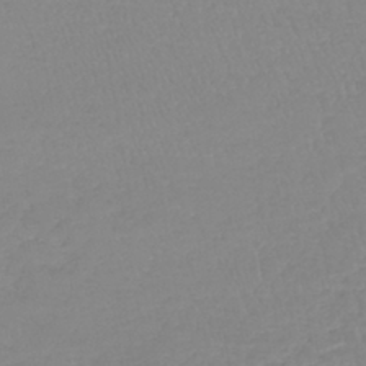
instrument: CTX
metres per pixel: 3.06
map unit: lHb
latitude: -40.1983
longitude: 68.1038
